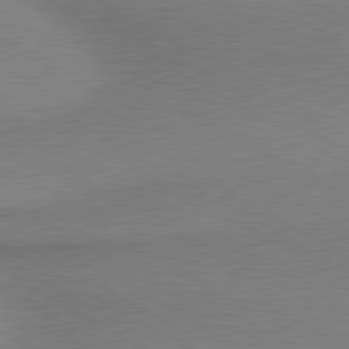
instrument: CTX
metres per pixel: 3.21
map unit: lApd
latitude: 80.0822
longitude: 165.7478
